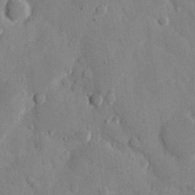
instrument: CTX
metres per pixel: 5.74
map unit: eHh
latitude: 11.0836
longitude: -67.4426
